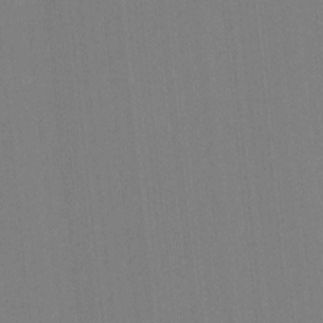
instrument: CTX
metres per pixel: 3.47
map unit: lHvf
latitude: -11.5588
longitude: -103.5938
